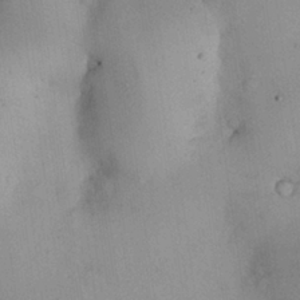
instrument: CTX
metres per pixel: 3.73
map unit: Nhu
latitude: 26.4034
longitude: -69.0270
